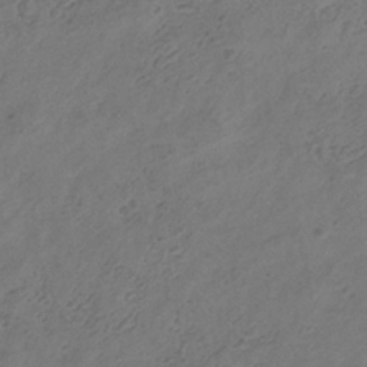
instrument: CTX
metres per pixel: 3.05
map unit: Hve
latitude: -35.3510
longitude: 88.5573
